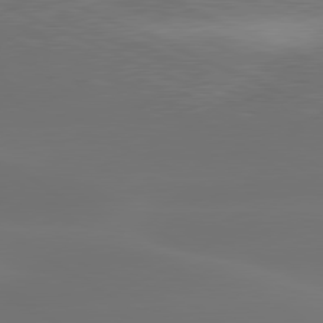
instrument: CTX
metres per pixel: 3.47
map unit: lApd
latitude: 80.2711
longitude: -84.2712
